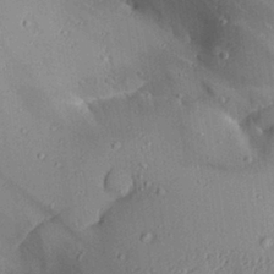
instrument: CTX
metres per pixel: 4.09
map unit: Aa
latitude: 27.7450
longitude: -129.8016
